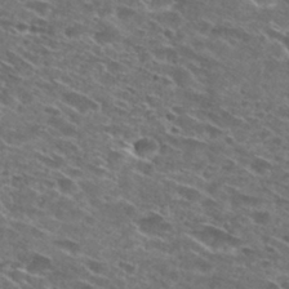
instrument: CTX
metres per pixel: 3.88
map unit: Hto
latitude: 29.2726
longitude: -46.7058
